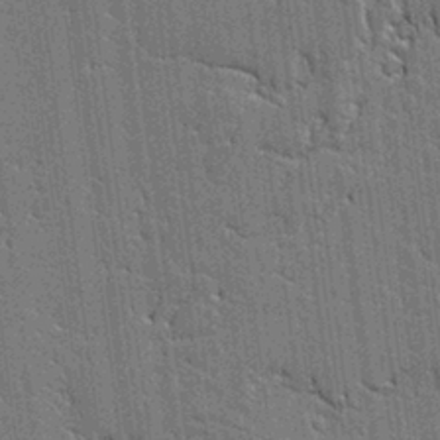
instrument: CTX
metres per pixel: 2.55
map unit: lAvf
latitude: -0.1795
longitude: -107.9906
